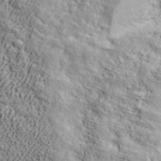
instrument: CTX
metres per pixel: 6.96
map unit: ANa
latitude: 42.1011
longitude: 49.3888
